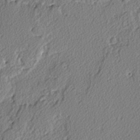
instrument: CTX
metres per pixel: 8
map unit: lAvf
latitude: -3.2375
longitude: -109.0080
